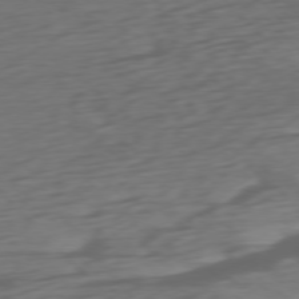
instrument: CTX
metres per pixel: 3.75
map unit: Ap
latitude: -76.5763
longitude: -78.4790
